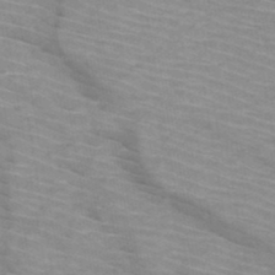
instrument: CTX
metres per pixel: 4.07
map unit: HNb
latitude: -47.1242
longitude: -45.0647
